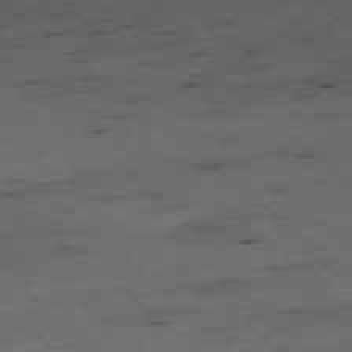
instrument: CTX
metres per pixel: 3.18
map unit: Ap
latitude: -78.6329
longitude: -60.0255
